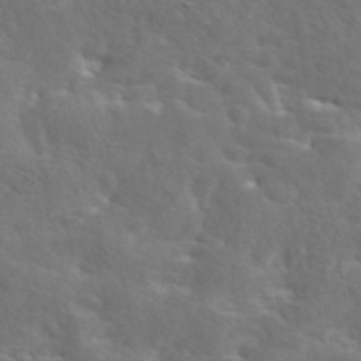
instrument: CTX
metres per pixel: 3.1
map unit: eAb
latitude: 45.0458
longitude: 125.3321
